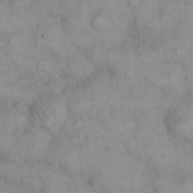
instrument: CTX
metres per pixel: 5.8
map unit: eHh
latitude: 21.1592
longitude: -59.8205
